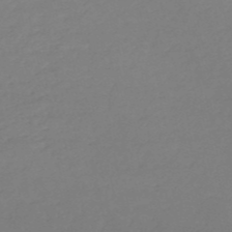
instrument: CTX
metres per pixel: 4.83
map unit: eHh
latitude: -52.7841
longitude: -25.2914
